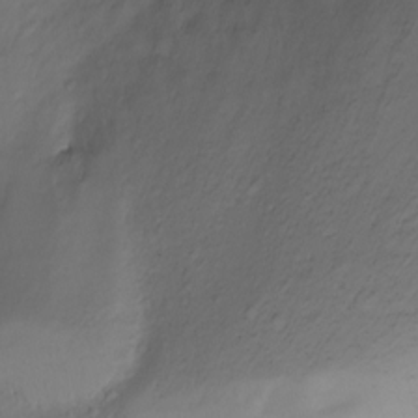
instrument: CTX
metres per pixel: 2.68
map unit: Ht
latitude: -2.1605
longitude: -29.4237
